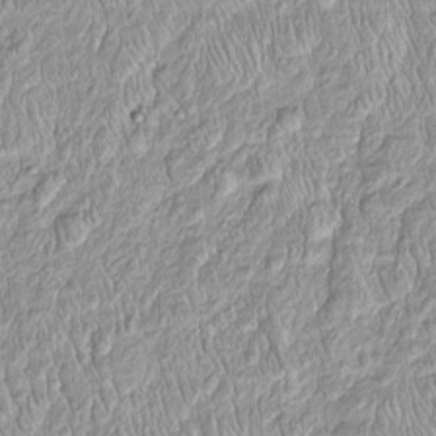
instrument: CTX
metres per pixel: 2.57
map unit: Htu
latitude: -4.6518
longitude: 158.4818
